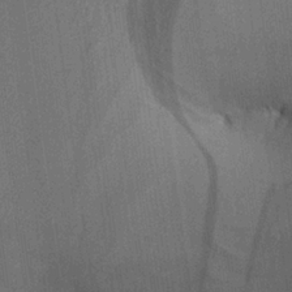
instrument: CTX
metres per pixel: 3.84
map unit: Aa
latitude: 25.4804
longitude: -134.9136
